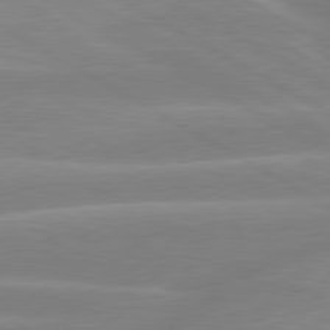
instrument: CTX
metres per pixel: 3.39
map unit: lApd
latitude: 80.0822
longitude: -134.2900
